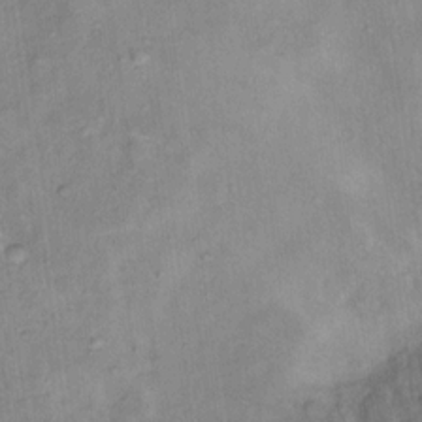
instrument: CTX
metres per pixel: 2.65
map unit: Ht
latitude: 13.0081
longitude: -40.1766
